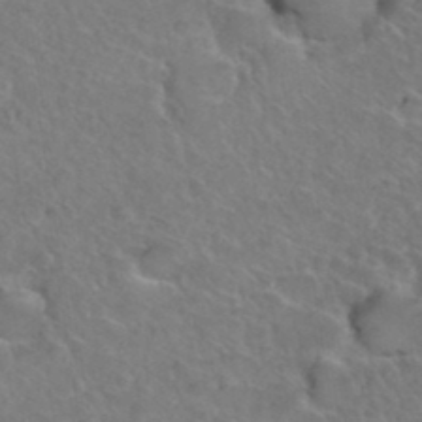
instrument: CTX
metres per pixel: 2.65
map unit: Hto
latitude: 36.1956
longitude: -47.4994
